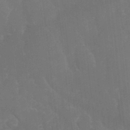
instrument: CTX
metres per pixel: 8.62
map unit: Nhu
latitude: 23.8583
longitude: -61.8016
